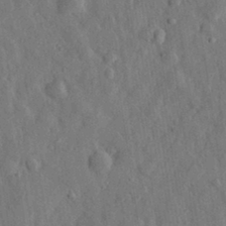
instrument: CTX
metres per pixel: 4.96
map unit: eHh
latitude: 31.2726
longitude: -74.4412
